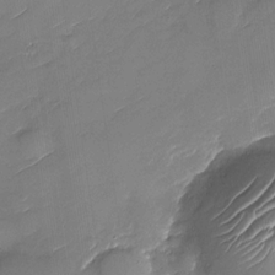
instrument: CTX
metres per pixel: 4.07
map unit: Nhu
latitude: -30.0283
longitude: -73.0837
